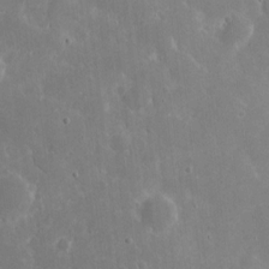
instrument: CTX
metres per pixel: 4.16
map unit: eHh
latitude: 7.9150
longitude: -70.6868
